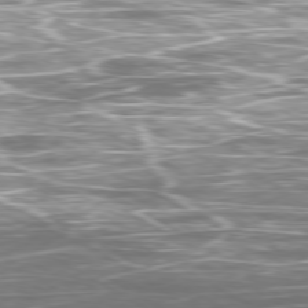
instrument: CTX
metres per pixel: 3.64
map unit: Ap
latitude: -79.7855
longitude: -71.0458
